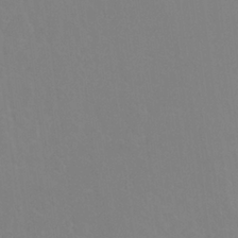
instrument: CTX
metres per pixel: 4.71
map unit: Nhu
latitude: 24.6679
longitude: -53.8961
